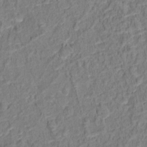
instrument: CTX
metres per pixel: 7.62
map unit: Hto
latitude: 13.3104
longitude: -38.6112
